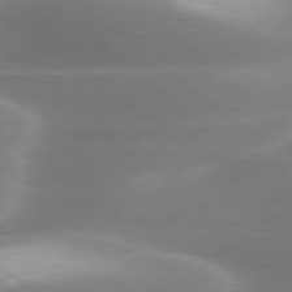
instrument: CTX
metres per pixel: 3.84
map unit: lApd
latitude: 79.7639
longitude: -116.8947
